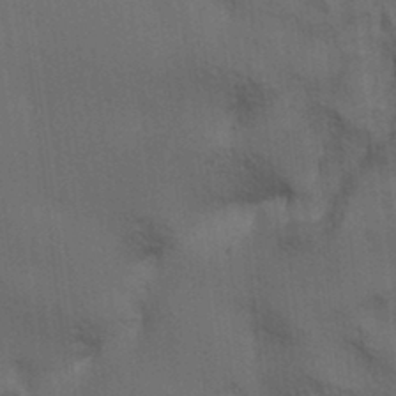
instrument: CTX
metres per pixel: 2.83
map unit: lAa
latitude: 11.9717
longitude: -108.5734
